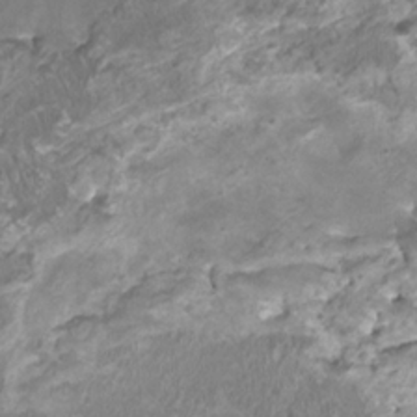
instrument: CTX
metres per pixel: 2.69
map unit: HNhu
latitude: 3.2348
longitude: -2.9136
